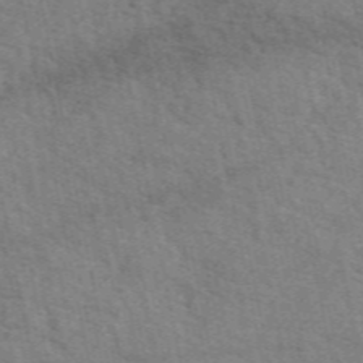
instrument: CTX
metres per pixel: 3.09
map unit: eAb
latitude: 50.7435
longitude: 108.3873
